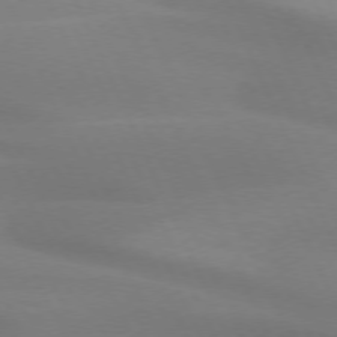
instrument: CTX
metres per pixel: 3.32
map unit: lApd
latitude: 73.2348
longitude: -48.2900
